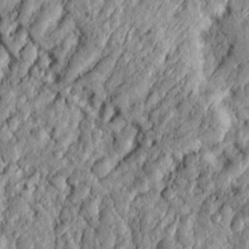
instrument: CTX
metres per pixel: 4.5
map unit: Htu
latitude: -6.5196
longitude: 157.3321
